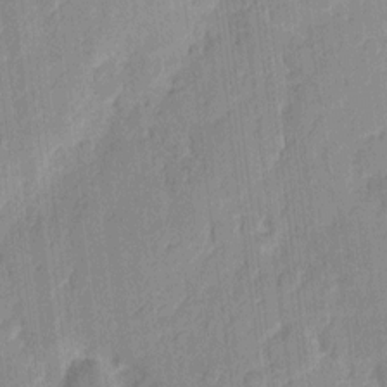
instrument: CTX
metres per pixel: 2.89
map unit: eHh
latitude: 9.7072
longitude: -66.7435
